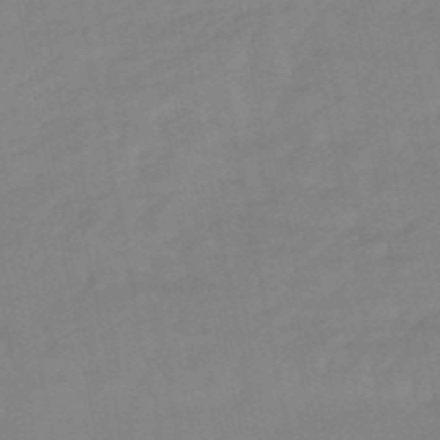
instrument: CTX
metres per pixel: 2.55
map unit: lHb
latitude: -48.8219
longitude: 75.7856
